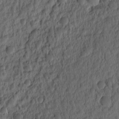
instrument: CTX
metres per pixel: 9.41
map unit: eHh
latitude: -1.0109
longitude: 15.9178
